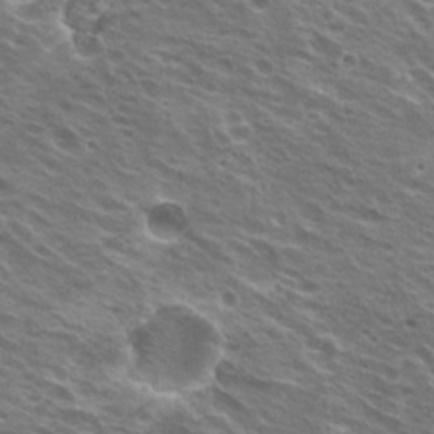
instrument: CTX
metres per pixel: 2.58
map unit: Hto
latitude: 21.8395
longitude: -31.4616
